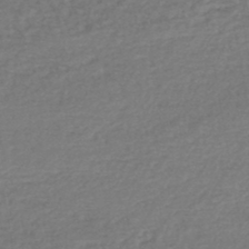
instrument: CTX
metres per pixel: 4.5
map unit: lHb
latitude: -45.7856
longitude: 60.4251
